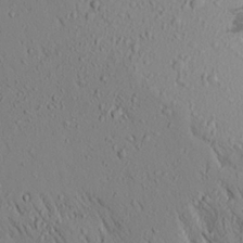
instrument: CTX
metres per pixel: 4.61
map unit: Aa
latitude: 17.9339
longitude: -148.1200
